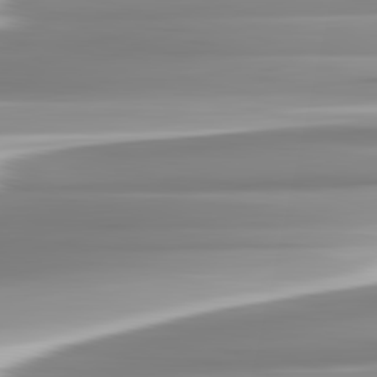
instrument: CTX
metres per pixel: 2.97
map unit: lApd
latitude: 82.7057
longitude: -137.5182
